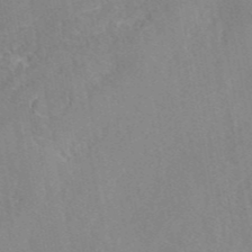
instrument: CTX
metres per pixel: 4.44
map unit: eAb
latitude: 45.4237
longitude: 110.4818
